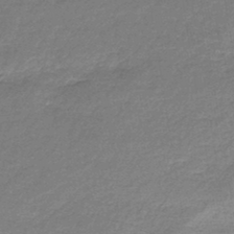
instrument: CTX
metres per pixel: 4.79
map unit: lHb
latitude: -43.8044
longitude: 61.1242
